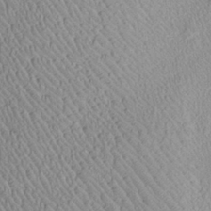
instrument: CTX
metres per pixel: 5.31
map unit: Htu
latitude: -6.5951
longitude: 152.5762
